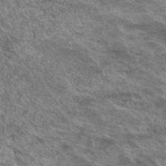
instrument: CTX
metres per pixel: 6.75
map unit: Hto
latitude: 31.1781
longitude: -41.0647
